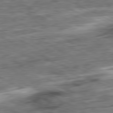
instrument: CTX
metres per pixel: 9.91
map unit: Ap
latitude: -81.0109
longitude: -72.4790
